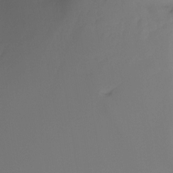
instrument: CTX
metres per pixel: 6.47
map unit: Ht
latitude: -15.9367
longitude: -49.5182
